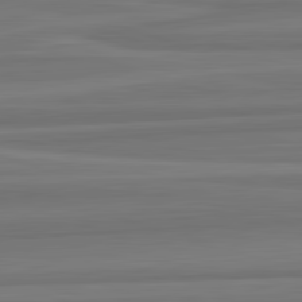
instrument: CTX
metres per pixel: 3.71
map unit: lApd
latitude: 82.8757
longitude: 169.1242
